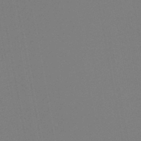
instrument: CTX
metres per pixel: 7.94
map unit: HNb
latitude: -46.2550
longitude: 55.6155
